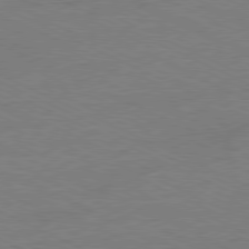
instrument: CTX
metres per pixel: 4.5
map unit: Ap
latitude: -81.2565
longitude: -85.1403
